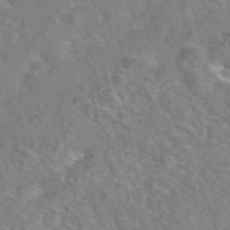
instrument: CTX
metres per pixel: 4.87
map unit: eAb
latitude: 45.2159
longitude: 107.7478
